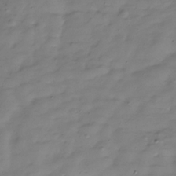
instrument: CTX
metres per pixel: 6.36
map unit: Hve
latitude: -30.4629
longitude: 90.8786
